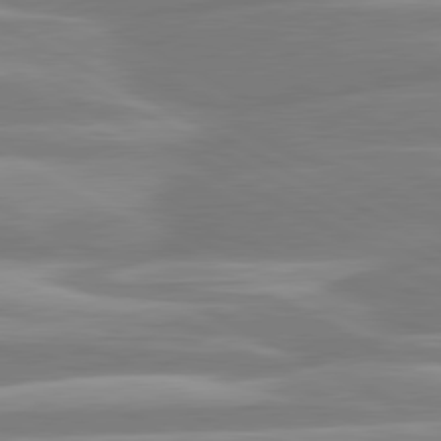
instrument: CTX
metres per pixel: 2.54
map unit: lApd
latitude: 80.7435
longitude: -134.2144
